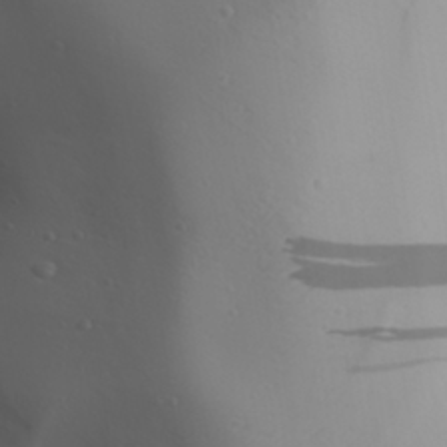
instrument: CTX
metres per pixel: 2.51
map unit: Aa
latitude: 30.8380
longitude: -132.7435
